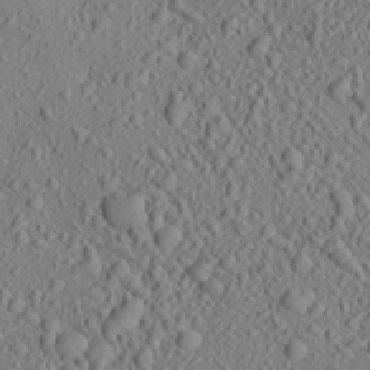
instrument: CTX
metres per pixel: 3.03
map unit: Aa
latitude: 23.2159
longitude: -144.0822
